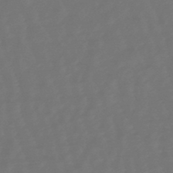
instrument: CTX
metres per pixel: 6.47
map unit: eHb
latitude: -47.5021
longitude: 81.9367
